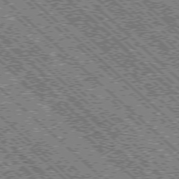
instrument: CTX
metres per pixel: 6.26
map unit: Ap
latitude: -76.2550
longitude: -96.2333
